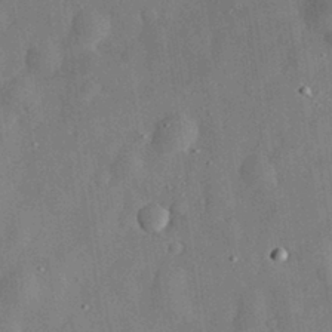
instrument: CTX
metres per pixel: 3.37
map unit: eHh
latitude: 30.2712
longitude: -75.3482
